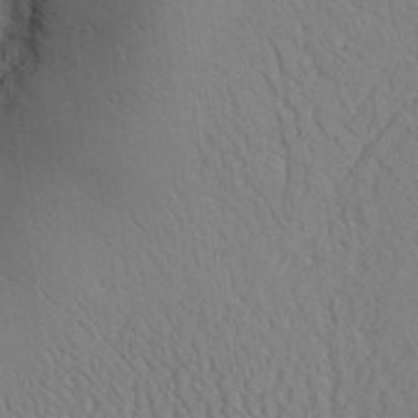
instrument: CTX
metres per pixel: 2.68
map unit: Aa
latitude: 31.4427
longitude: -142.4601
